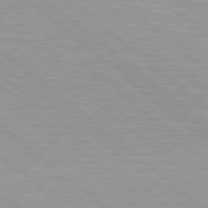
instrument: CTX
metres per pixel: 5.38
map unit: Hpe
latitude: 78.6680
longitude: -140.5167
